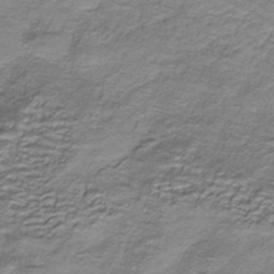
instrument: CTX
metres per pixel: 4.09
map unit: HNhu
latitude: -40.8975
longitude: 109.2565
